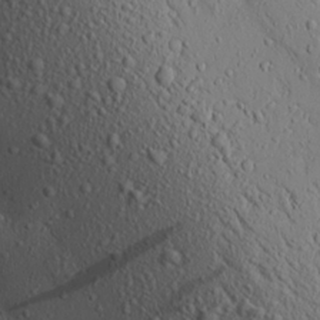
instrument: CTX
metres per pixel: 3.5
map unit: Aa
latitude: 17.6694
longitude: -147.5560
